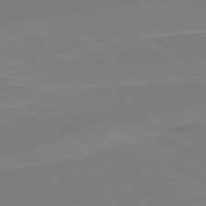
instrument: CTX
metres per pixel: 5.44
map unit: Hpe
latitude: 78.9703
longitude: -148.5546
